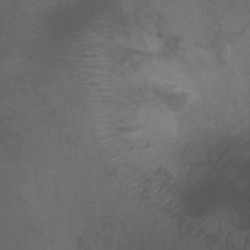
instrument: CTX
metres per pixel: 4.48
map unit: Ht
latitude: -1.6344
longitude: -20.2712
